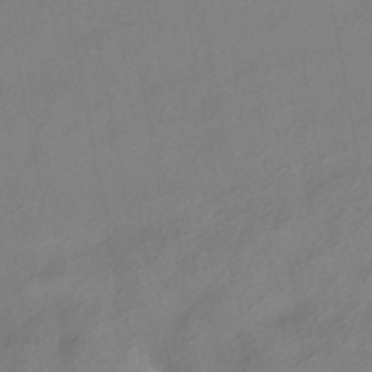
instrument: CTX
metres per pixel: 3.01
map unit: HNhu
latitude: -41.4076
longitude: 103.5210
